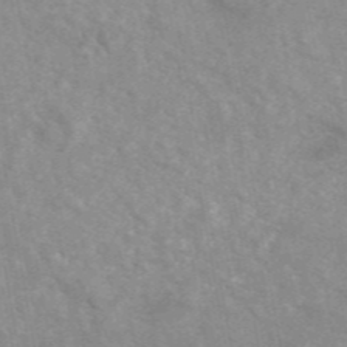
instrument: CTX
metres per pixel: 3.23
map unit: ANa
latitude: 46.2712
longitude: 26.1794
